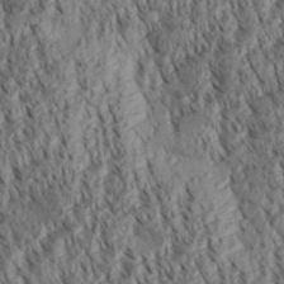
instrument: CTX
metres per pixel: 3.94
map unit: Aa
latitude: 30.3845
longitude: -138.1389
